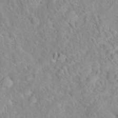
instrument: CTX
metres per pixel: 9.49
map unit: Hto
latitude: 16.3656
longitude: -41.9528
